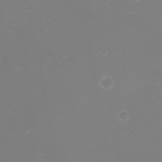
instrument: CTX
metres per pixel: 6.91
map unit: eHh
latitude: -3.4832
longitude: -76.3656
